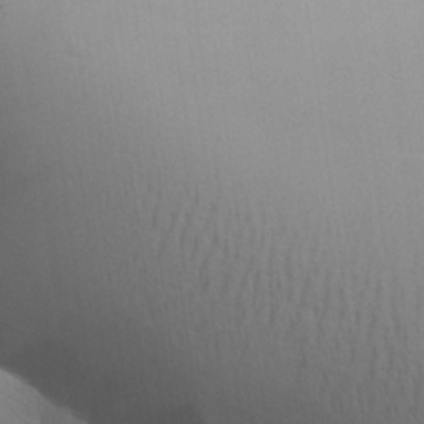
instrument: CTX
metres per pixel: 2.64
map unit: Aa
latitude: 25.5182
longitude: -136.5357
